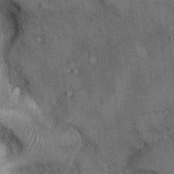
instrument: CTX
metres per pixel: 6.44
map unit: Ht
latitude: -2.6707
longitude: -13.2159
